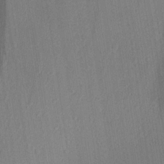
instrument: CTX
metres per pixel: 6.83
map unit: Aa
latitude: 21.4994
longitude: -139.2348
